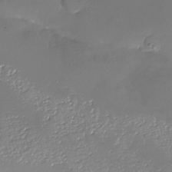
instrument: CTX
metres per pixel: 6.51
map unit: Nhu
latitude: -27.4265
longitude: -58.4601
